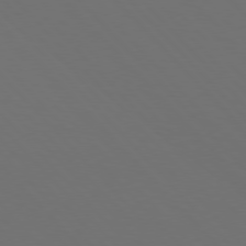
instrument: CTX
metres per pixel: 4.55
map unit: Hpe
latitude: 76.8947
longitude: -169.0081
